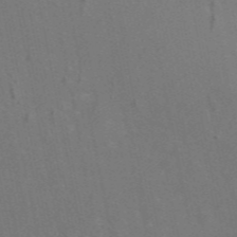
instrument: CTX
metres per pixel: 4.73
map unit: eAb
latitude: 46.4034
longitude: 116.1794
